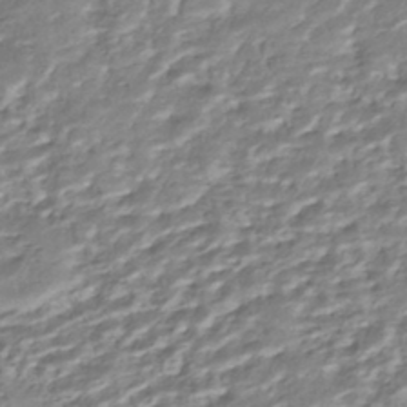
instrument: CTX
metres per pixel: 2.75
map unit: ANa
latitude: -42.8974
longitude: 109.0297
